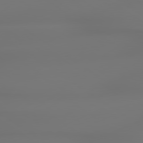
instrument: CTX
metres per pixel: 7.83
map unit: lApd
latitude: 79.1970
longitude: -137.4049
